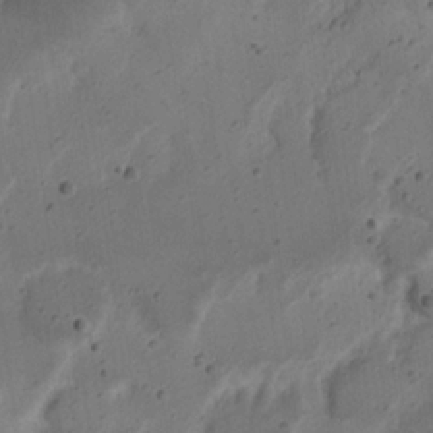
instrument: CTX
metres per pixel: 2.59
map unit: Nhu
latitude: 21.8773
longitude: -70.9325
